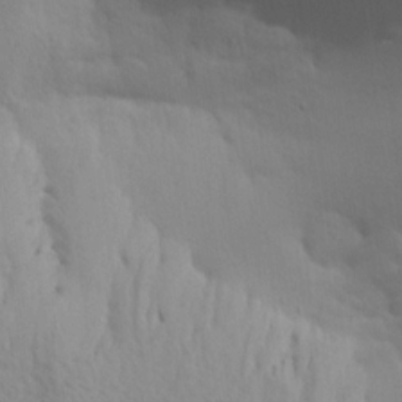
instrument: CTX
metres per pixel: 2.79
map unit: Aa
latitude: 19.7260
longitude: -145.2915
